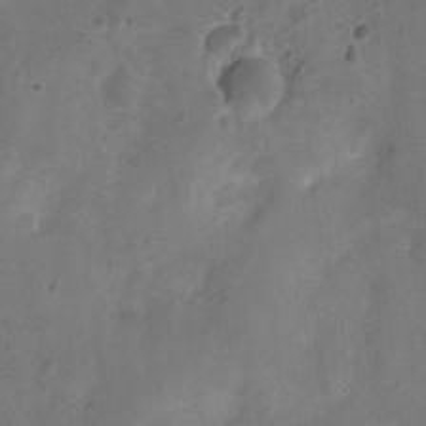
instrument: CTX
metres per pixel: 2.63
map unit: Nhu
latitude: 1.4048
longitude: -15.2915
